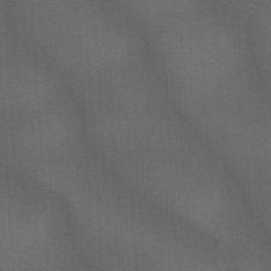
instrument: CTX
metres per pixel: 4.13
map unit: eHb
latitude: -47.9178
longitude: 89.2187
